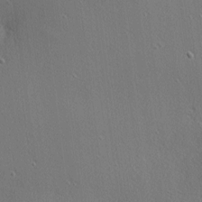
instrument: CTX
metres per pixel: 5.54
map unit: Nhu
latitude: 0.6112
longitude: -77.8205
